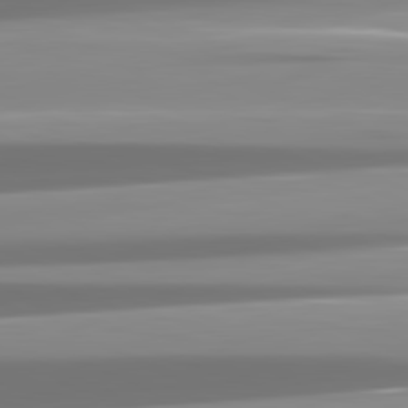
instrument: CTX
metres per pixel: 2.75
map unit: lApd
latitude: 81.9339
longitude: -137.3104
